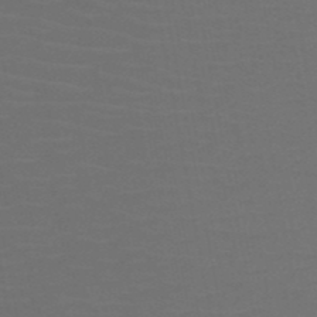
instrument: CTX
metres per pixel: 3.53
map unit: HNb
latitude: -50.3684
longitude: -45.8205
